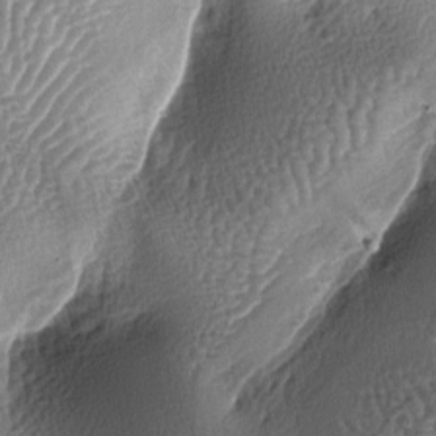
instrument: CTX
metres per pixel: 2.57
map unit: lAa
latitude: -6.0472
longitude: -127.5560
